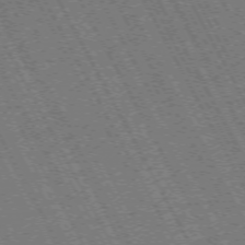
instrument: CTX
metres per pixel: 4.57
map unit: Hpe
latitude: -71.7667
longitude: 10.9731
